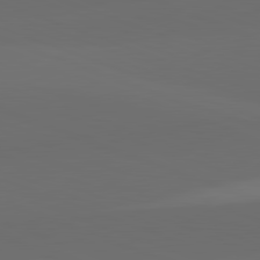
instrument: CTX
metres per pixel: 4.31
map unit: lApd
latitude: 82.1199
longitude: 134.7652
